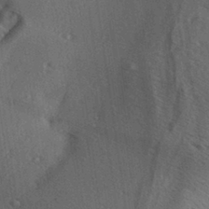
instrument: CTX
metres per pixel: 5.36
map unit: Aa
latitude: 29.7072
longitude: -136.5924
